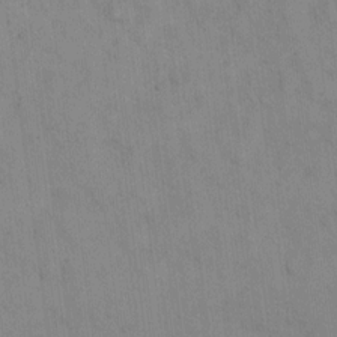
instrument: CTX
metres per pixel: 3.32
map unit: Hto
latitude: 13.5749
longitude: -61.4237
